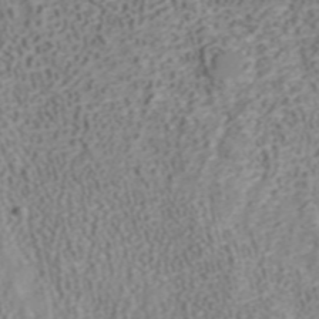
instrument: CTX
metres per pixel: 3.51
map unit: ANa
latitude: 41.0836
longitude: 33.7478
